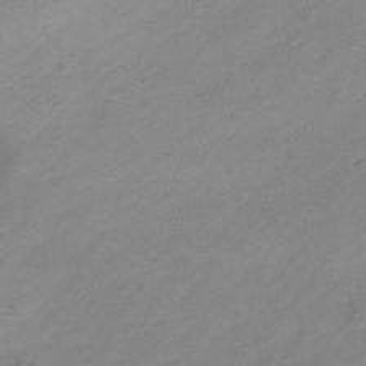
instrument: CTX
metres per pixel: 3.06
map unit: Hve
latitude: -34.4251
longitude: 88.4629
